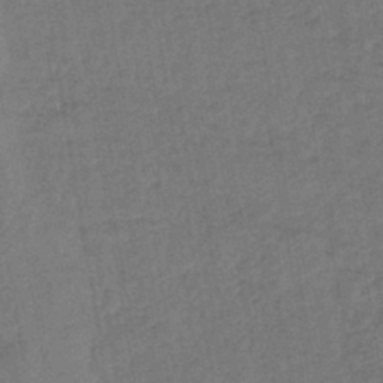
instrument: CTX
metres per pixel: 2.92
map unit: lHb
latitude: -42.7841
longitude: 60.8408
